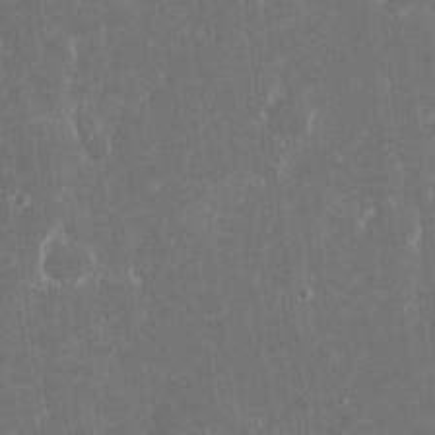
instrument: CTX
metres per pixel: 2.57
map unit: eHh
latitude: 15.6883
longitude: -73.0081
